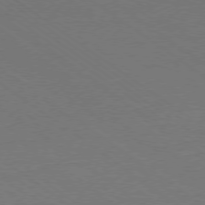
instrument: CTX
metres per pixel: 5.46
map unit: Ap
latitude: -78.6140
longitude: -94.7624
